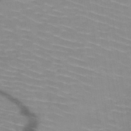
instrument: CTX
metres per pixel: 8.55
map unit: HNb
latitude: -47.6155
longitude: -44.9513
